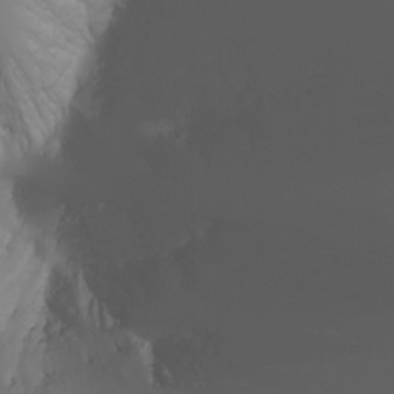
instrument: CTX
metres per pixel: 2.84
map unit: Nhu
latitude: -4.6518
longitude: -90.1011
